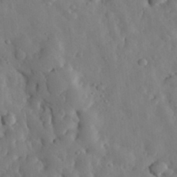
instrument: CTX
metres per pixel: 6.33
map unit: eHh
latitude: 30.1011
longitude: -77.8205
